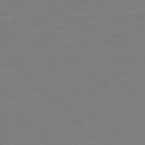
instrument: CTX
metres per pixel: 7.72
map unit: Ap
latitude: -77.4076
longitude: -91.8394
